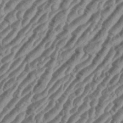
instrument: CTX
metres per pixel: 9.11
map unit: eHh
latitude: 36.5735
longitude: -135.4615
